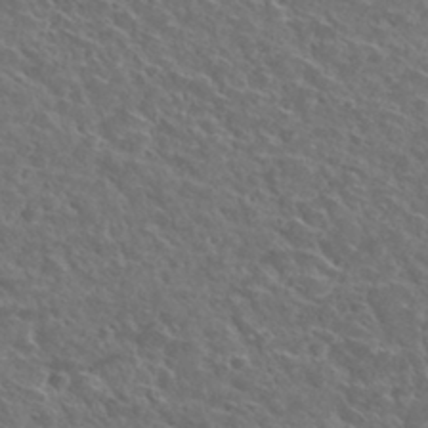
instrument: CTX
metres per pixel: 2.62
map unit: Nhu
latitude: 29.7638
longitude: -48.6868
